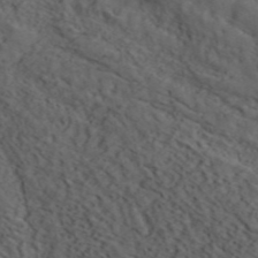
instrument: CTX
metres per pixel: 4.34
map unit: ANa
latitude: 47.4427
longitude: -83.9528
